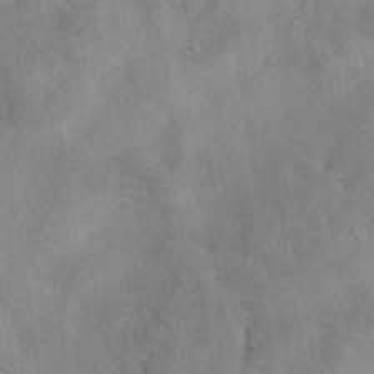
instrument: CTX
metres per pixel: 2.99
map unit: eAb
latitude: 40.6868
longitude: 108.6896
